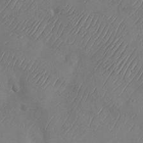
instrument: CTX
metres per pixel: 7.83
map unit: Nhu
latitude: -28.6519
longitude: -58.0633
